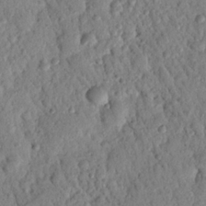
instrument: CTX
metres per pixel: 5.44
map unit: Nhu
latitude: 21.6694
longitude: -77.2537
